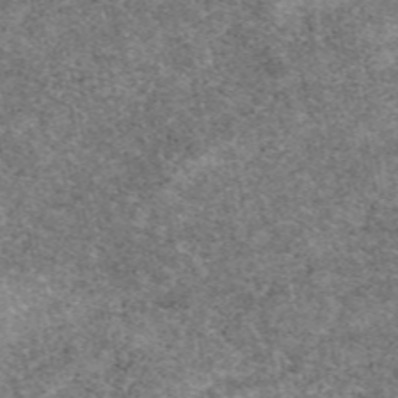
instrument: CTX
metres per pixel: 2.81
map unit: eAb
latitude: 48.4412
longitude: 114.6518
